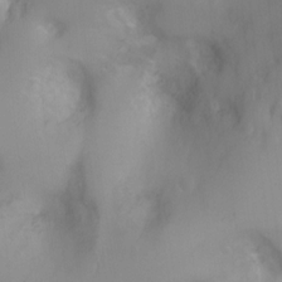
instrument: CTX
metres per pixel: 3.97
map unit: Ht
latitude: -2.6140
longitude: -33.6883
